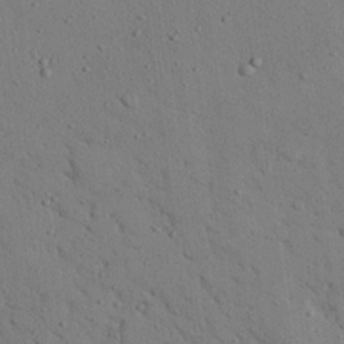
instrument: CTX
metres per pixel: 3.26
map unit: eHh
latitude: 25.5938
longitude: -77.4426
